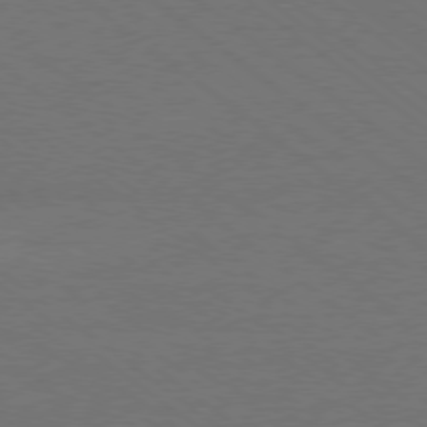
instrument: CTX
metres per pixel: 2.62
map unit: Ap
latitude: -79.2565
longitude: -54.6301
